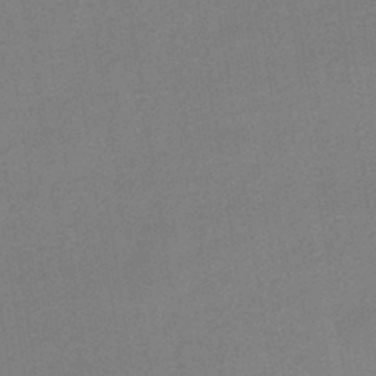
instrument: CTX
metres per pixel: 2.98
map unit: HNhu
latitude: -44.2551
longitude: 90.8219
